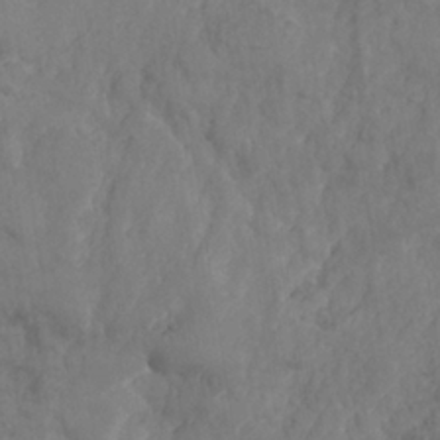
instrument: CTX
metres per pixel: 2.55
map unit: Nhe
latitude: -37.3887
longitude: 139.4833
